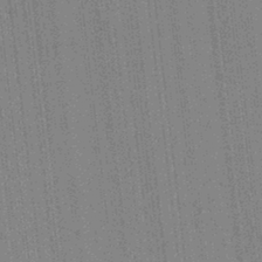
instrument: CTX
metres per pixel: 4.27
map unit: lAvf
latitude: -1.8423
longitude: -107.5560
